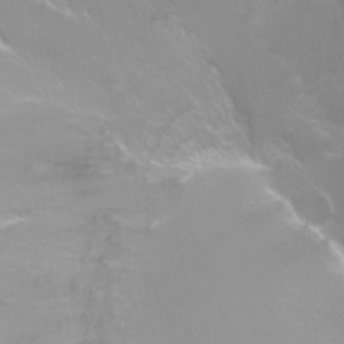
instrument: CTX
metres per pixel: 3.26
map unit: Ht
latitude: -4.1228
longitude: -24.9891
